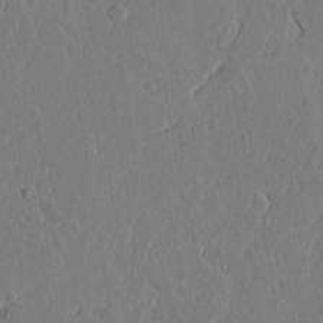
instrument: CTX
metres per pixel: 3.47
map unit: lAvf
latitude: 17.0647
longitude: -126.4412
